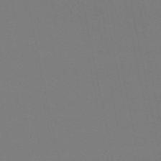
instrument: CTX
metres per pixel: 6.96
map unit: eHb
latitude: -50.3117
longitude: 76.0094
